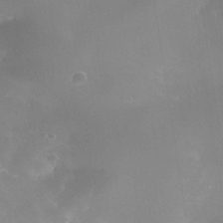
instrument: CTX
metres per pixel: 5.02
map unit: Nhe
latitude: -36.6329
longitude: -118.1766
